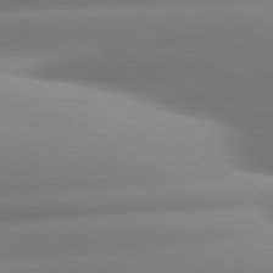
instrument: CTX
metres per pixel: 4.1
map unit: lApd
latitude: 80.6490
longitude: -161.5749
